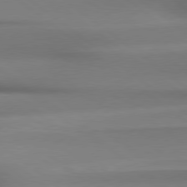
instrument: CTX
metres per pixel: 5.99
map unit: Hpe
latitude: 79.0081
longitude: -133.5182
